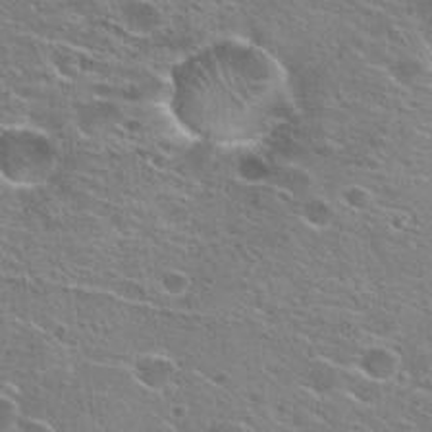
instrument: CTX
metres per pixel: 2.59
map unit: Hto
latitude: 25.2914
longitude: -44.4790
